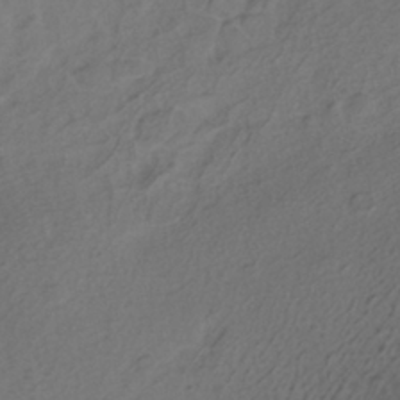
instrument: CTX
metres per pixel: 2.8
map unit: ANa
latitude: -38.9542
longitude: 96.8786
